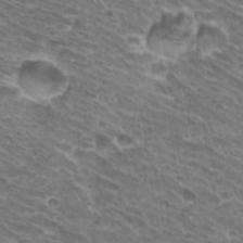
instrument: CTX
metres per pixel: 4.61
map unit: Hto
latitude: 32.2711
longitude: -42.1578
